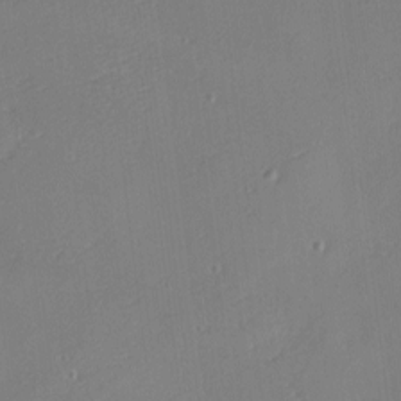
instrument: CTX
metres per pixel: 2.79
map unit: Nhu
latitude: 0.2900
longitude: -77.6127
